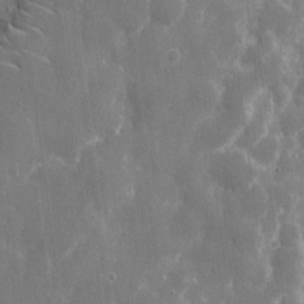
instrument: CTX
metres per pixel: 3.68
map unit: eHh
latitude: 8.6491
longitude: -70.1767
